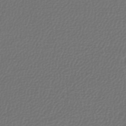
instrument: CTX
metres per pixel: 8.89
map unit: lHb
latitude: -41.5399
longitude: 72.4440
